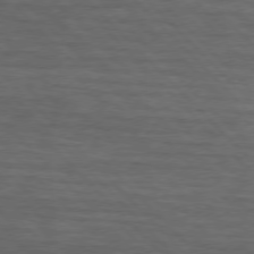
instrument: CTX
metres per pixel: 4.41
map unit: lApd
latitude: 75.5182
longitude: -82.8569
